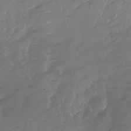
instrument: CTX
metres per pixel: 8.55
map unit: Nhu
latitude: -27.7855
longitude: -73.9151
